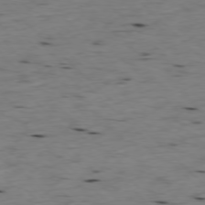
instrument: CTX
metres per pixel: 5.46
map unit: Ap
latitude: -77.5210
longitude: -89.5183
